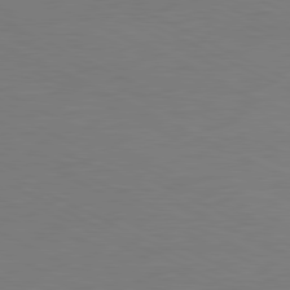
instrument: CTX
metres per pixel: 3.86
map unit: Ap
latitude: -81.8234
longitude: -71.8205
